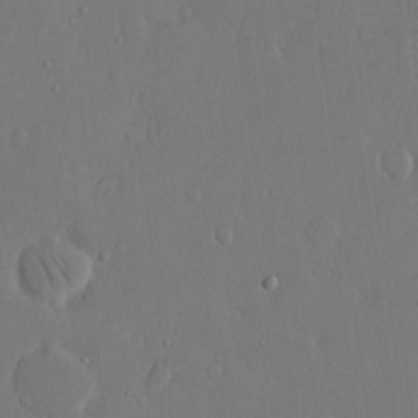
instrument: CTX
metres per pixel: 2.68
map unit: eHh
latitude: 14.8191
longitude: -69.6505
